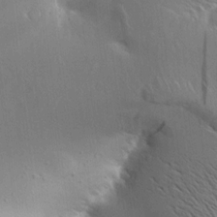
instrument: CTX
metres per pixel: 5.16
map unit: Aa
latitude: 9.9717
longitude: -142.2334
